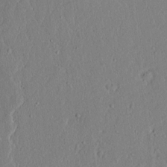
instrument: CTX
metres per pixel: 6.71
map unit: lAvf
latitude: 7.4237
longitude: 168.1416
